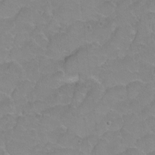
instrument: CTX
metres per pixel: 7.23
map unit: Hto
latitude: 2.7057
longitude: -32.9703
